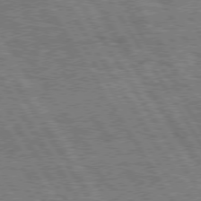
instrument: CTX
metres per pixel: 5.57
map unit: Hpe
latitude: 75.3860
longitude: -154.9514
